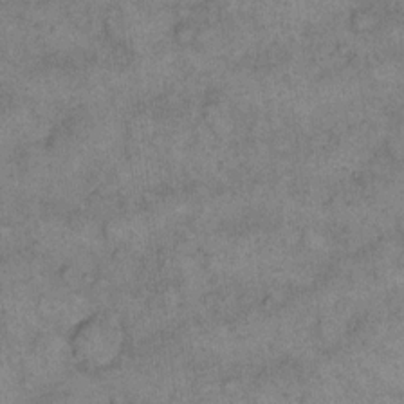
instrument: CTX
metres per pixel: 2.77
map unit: eHh
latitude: 14.1011
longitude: -64.7057
